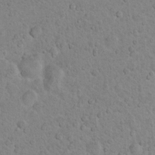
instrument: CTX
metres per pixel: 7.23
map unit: Nhu
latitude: 14.0444
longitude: -28.3845
